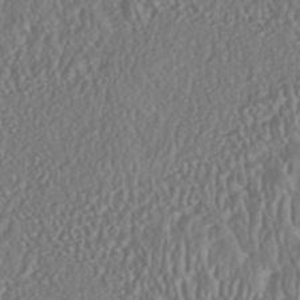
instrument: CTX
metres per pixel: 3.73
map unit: HNhu
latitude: -46.5196
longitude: 104.4629
